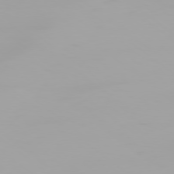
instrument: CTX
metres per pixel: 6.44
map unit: Ap
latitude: -79.0864
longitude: -96.1389
